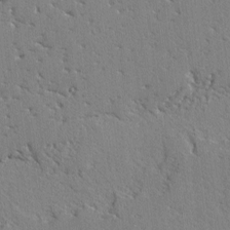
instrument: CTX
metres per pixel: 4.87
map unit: lAvf
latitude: -2.6707
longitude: -108.8002
